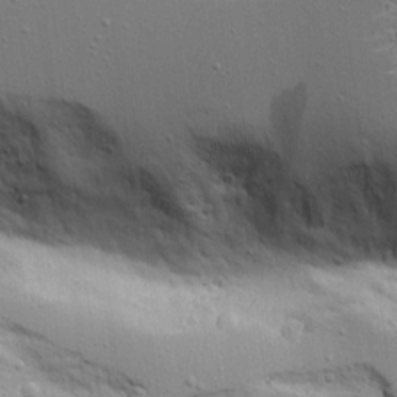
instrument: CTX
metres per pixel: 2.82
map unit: Aa
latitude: 19.1592
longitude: -125.6693
